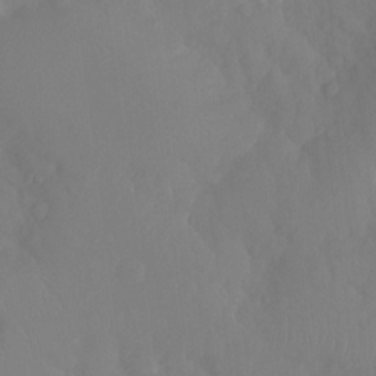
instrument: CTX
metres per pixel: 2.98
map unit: Ht
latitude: -15.1620
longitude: -54.5923
